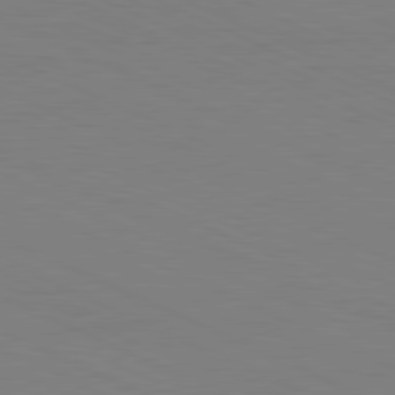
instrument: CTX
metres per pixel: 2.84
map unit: Ap
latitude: -82.1795
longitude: -71.0836
